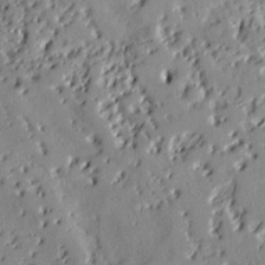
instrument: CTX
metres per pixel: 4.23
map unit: Ht
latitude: 9.2348
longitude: -78.3656
